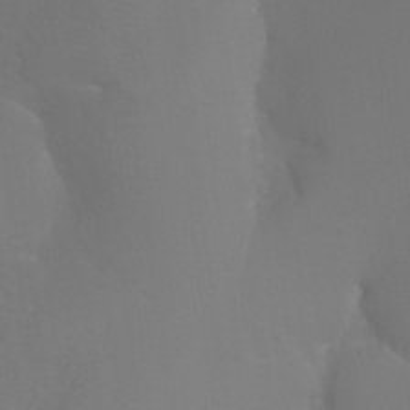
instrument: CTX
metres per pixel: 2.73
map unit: Ht
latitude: -13.0487
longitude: -44.5923
